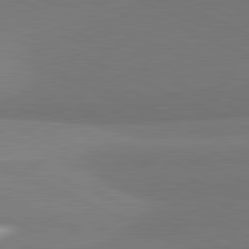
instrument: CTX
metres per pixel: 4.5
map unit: lApd
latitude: 81.9528
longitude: 153.5399
